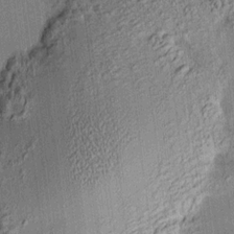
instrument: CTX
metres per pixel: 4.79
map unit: HNhu
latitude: 12.3467
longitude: 9.8611
